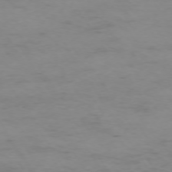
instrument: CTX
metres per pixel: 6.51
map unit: Ap
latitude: -73.9367
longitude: -80.7246
